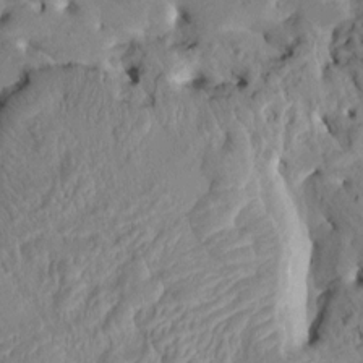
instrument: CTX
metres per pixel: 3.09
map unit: HNhu
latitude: 4.9136
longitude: -2.3845
